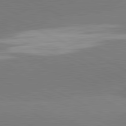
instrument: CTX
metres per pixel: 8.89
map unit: lApd
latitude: 81.4993
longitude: -154.3278
